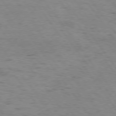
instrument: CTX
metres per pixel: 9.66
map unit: Hpe
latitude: 75.0836
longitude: -143.0459
